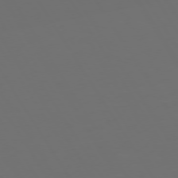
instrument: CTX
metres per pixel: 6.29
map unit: Hpe
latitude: 73.5938
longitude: -128.1767
